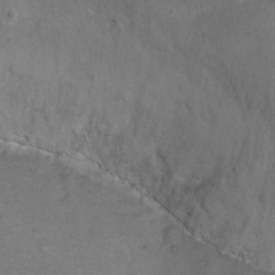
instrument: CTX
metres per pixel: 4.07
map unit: Ht
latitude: 1.6505
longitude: -33.2348
